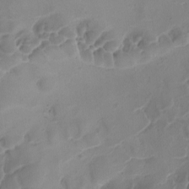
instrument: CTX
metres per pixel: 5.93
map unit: Ave
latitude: -8.3495
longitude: -122.3656
